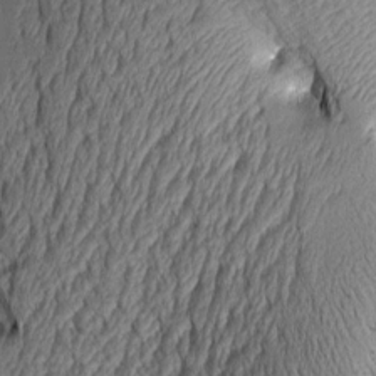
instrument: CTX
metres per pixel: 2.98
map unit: Aa
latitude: 8.6302
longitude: -129.0458
